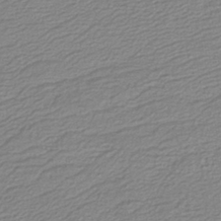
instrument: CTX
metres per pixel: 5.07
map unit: lHb
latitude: -40.9164
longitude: 51.9178
